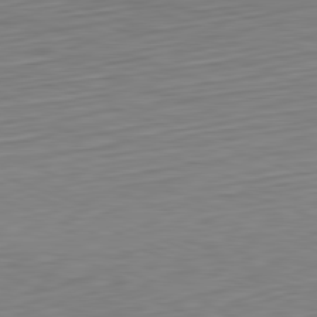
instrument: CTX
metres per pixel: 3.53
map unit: Hpe
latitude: -82.3495
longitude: 15.7289
